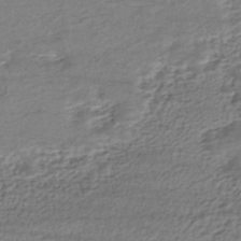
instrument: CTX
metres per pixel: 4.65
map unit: HNhu
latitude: -43.8989
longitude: 105.6910
